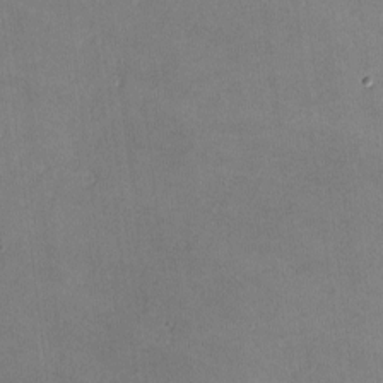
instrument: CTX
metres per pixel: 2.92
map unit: lHvf
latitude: -10.2928
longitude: -101.3104
